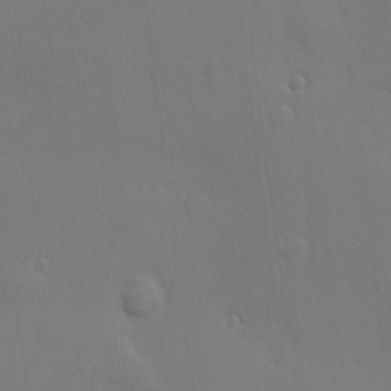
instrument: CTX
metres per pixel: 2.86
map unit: Hve
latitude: 18.7624
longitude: 150.8597
